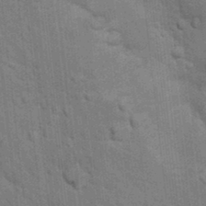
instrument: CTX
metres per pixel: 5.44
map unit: Hto
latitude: 15.4049
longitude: -30.1389
